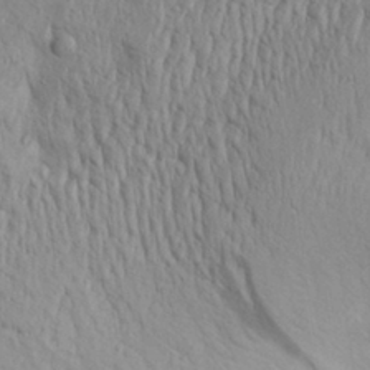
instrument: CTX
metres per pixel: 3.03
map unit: Aa
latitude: 30.6113
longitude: -136.3279
